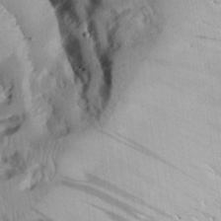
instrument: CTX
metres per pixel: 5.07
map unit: eHh
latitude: 27.5938
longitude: -79.8206
